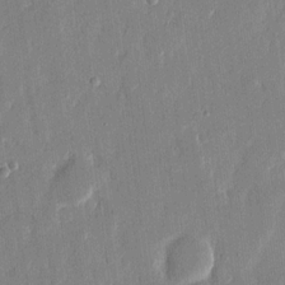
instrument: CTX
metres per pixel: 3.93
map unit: eHh
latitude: 14.4412
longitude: -70.4223
